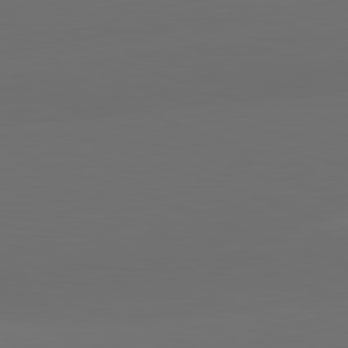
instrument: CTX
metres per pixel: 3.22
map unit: lApd
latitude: 82.1011
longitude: 135.7100
